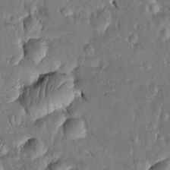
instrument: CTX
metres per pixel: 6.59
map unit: Htu
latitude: -0.3873
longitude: 148.0661
